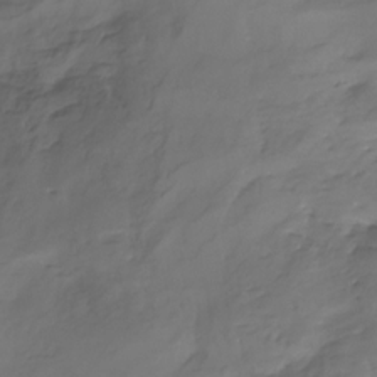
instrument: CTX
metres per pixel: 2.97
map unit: Nhu
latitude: -22.3873
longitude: -56.5356
